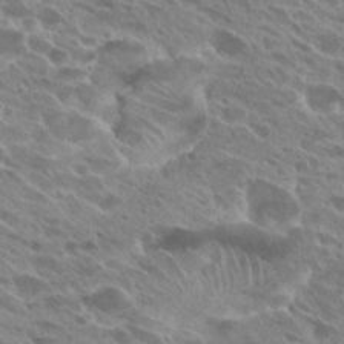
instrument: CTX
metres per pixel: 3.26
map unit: Hto
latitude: 25.5371
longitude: -40.6112
